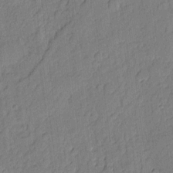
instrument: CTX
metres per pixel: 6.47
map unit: eHh
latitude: 6.6490
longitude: -75.4804
